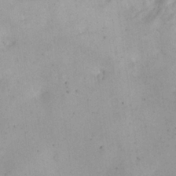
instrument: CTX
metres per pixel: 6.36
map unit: eHh
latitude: 24.1955
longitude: -66.1577
